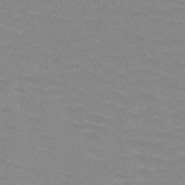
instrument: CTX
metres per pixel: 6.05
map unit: HNb
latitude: -47.8989
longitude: -46.4223
